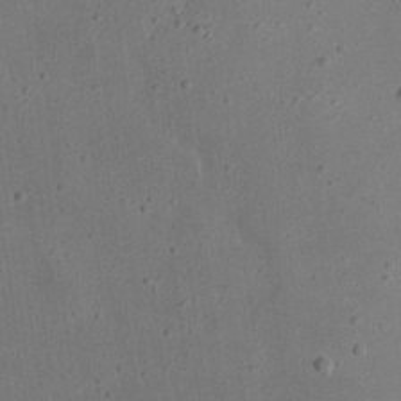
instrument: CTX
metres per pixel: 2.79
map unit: eHh
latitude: 23.0836
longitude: -69.0270
